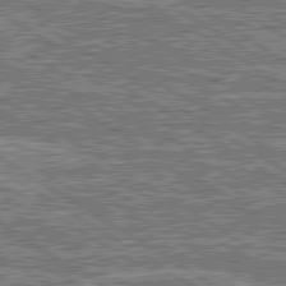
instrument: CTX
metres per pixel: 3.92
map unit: lApd
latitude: 80.5735
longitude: 173.2943
